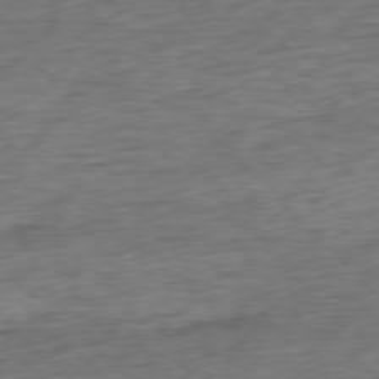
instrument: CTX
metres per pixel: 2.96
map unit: Ap
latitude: -78.1416
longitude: -72.3846
